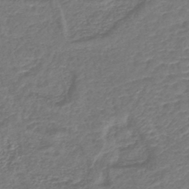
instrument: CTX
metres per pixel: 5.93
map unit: lHb
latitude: -42.8408
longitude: 78.8975
